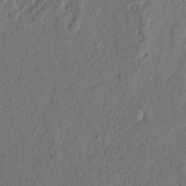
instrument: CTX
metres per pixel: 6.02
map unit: Nhu
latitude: 18.1955
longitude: -77.4237
